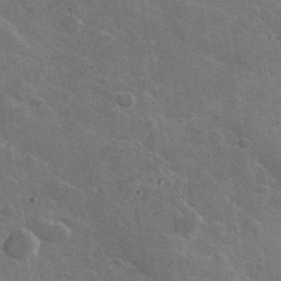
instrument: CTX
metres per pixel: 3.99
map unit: lHvf
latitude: 35.5182
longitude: -92.1011
